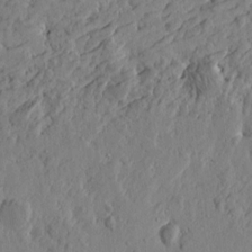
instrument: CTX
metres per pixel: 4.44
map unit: Htu
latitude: -1.8801
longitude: -178.6869
